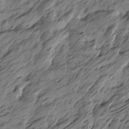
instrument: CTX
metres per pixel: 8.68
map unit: Htu
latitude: -5.9367
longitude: -178.8569
